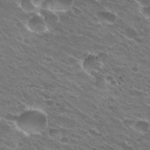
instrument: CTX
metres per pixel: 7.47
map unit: Hto
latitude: 31.6694
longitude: -43.1592
